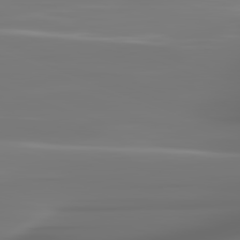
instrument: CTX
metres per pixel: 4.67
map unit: lApd
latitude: 81.8583
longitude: -145.1781
